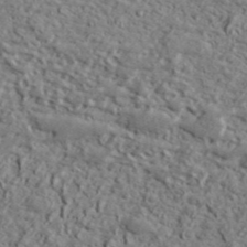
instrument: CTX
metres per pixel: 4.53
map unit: lHvf
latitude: 41.7638
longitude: -88.7247
